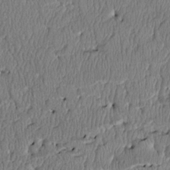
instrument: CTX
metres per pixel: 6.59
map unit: Htu
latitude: 3.7449
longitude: 149.9367
